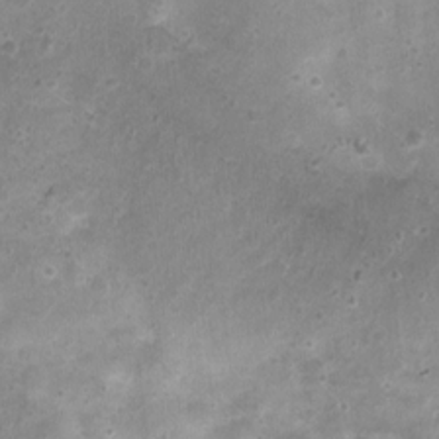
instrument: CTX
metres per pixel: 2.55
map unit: Nhu
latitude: 1.3481
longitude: -15.6127
